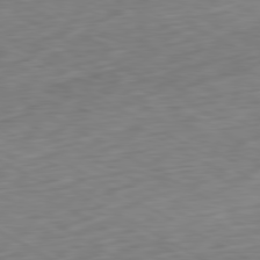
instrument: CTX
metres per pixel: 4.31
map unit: Ap
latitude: -80.7652
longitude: -71.3481
